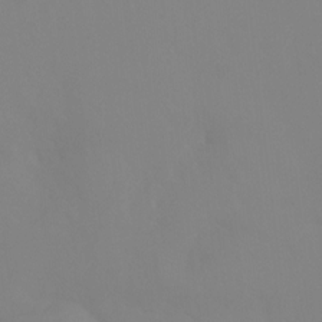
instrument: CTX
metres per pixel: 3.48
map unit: Ht
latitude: -15.1809
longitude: -53.0081
